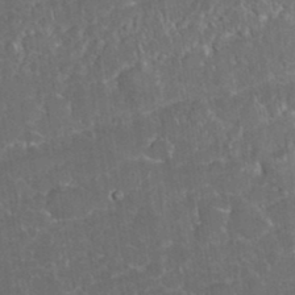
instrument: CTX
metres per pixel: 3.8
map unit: eHh
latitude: 36.7435
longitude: -61.3481
